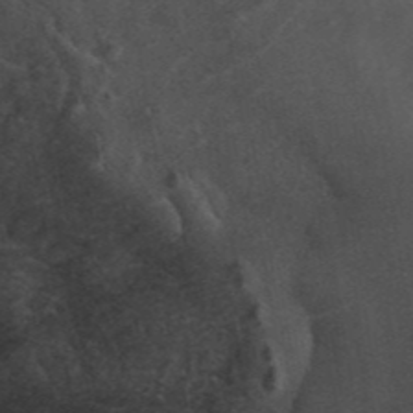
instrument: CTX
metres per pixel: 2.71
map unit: ANa
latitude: 44.2900
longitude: 26.6518
